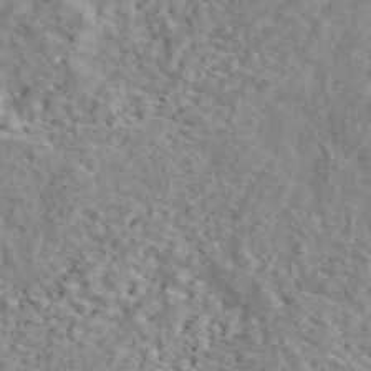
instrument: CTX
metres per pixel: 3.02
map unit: ANa
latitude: 45.9339
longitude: 23.5777
